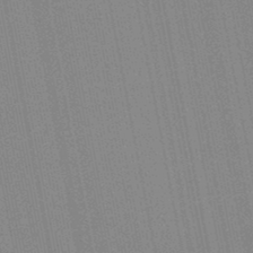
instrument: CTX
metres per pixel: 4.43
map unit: lHb
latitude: -47.3320
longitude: 77.9745
